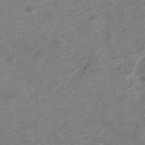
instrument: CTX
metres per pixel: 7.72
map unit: Nve
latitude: -18.9353
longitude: 107.0109
